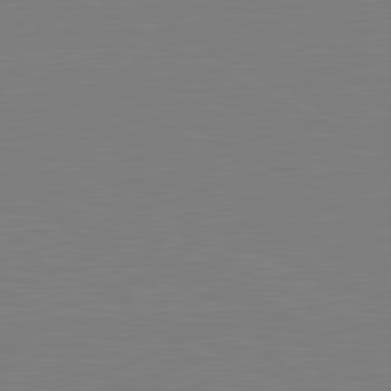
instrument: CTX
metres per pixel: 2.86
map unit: lApd
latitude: 81.1403
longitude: 150.8408
